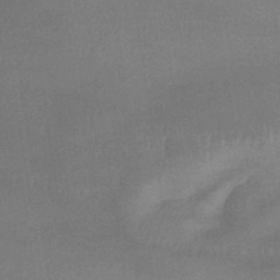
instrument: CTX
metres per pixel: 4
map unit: lHb
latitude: -35.6155
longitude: 68.9352
